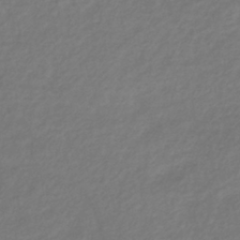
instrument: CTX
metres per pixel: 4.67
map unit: lHb
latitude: -38.6897
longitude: 72.3684
